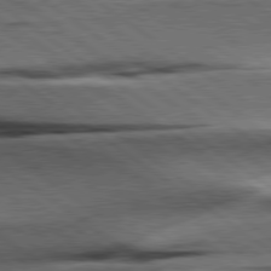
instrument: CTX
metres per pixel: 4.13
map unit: Hpe
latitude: 79.1781
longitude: -155.1970
